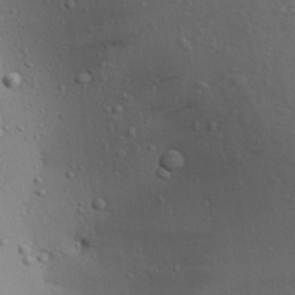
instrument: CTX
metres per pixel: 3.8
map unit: Aa
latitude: 28.4790
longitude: -132.4223
